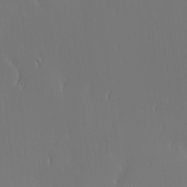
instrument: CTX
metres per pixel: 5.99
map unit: Nhu
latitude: -3.9556
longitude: -88.8758
